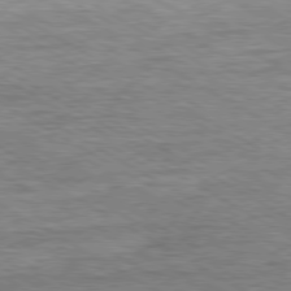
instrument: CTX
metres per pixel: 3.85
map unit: Ap
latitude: -80.4818
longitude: -77.7260
